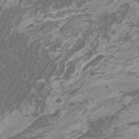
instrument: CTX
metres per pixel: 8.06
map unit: Htu
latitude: -10.3873
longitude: -74.1578
